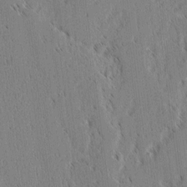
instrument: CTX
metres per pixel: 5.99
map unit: lAvf
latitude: 1.7260
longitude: -106.1767
